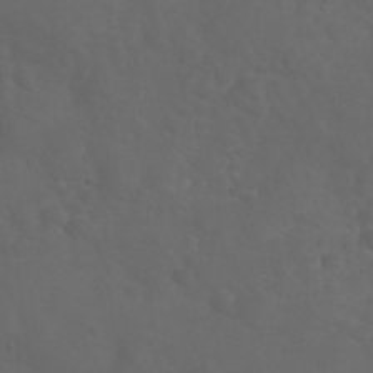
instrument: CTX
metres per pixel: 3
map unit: Nhu
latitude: 27.8395
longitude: -55.5749
